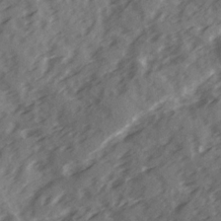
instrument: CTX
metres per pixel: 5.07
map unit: Ave
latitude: 19.2159
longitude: -130.9514
